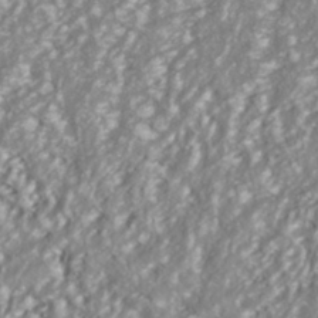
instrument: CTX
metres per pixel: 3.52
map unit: ANa
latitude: -40.8030
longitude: 102.4251
